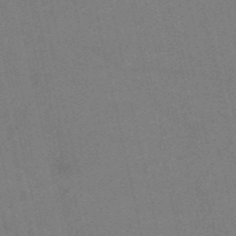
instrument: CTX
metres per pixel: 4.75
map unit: HNb
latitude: -55.2565
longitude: -38.6112
